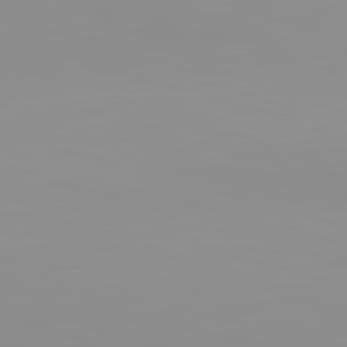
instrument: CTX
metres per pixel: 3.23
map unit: lApd
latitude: 83.1781
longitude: -133.8017
